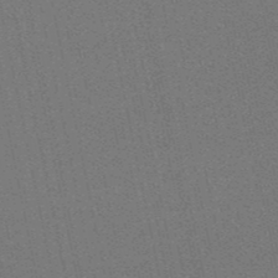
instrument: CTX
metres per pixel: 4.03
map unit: eHb
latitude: -50.0661
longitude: 79.5021
